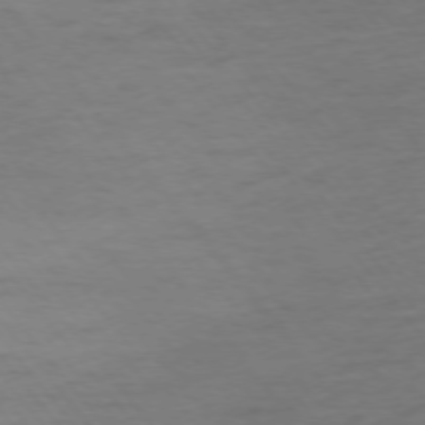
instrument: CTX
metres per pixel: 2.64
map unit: Ap
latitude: -75.7289
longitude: -83.1592
